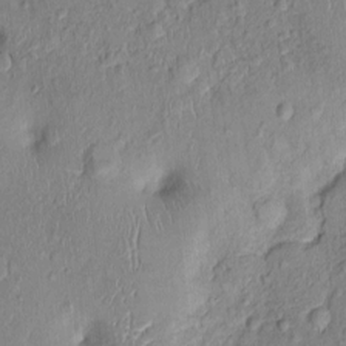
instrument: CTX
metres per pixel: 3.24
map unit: Nhu
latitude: 0.6679
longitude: -14.6113
